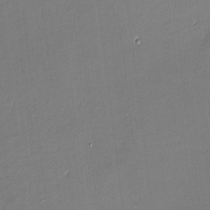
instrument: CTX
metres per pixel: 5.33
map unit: eHh
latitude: -3.0675
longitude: -81.6505
